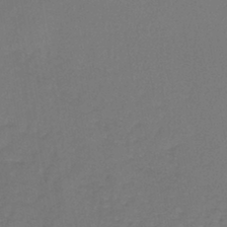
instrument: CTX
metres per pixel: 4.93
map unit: lHb
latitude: -42.7841
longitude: 61.9178
